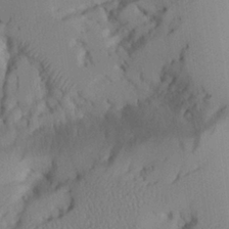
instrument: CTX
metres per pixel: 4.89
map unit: Aa
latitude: 25.1781
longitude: -128.6868
